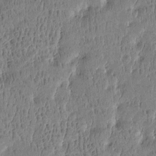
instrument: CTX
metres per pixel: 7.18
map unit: Htu
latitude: -4.4062
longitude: 175.5021
